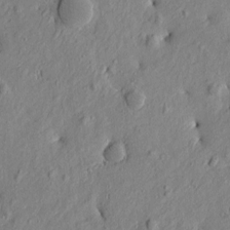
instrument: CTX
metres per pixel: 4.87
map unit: Htu
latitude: -7.5021
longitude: 177.9178
